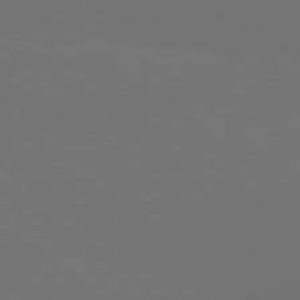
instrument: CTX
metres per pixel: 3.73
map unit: lApd
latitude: 80.3089
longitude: -115.9717
